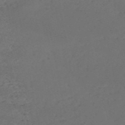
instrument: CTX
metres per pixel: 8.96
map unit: HNb
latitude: -55.1998
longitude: -44.4034
